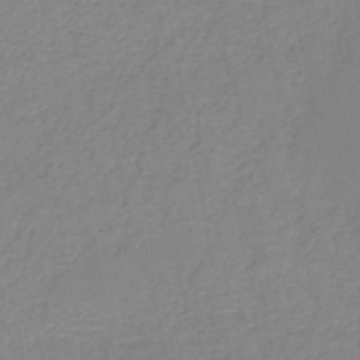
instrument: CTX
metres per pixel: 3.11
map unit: HNb
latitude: -51.5777
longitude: -50.1200
